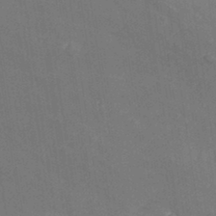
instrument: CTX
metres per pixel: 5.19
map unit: Aa
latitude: 33.6883
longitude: -134.0633
